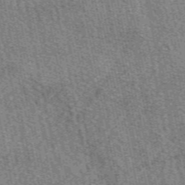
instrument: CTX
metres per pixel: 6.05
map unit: eAb
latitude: 50.8569
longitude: 114.8030
